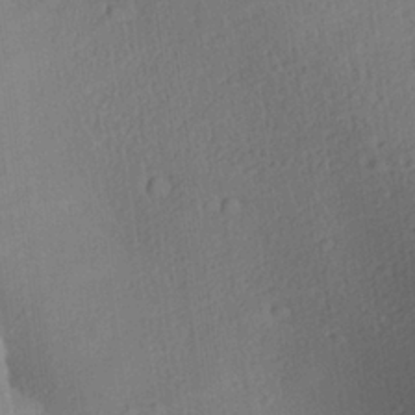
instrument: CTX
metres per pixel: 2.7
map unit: Aa
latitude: 27.2159
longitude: -137.5749
